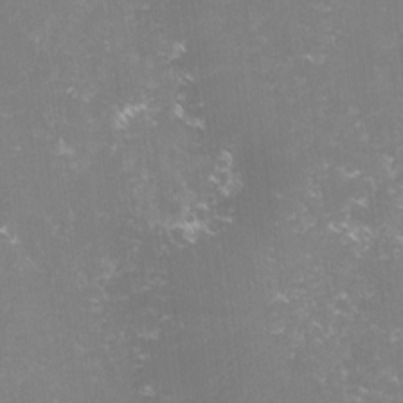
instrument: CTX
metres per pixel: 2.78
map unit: lHvf
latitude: -15.8423
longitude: -101.1025
